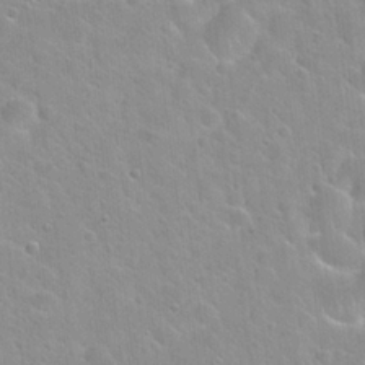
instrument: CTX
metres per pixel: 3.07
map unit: Hto
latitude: 22.2333
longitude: -52.5357
